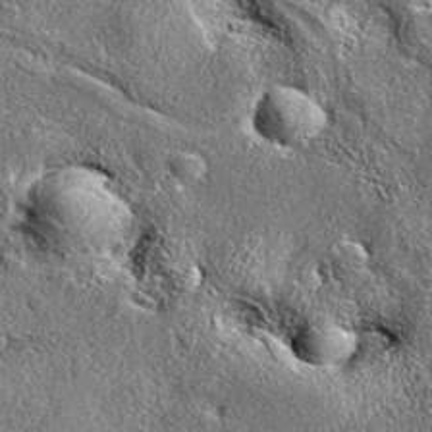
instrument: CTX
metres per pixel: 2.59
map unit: eAb
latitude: 36.5168
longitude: 110.1228
